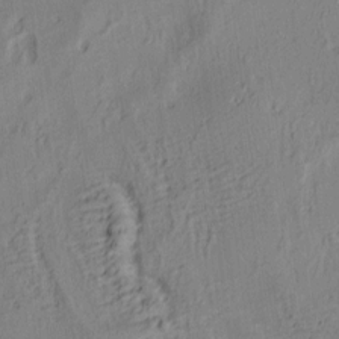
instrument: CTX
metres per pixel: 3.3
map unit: lAa
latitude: 5.8772
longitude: -114.5923
